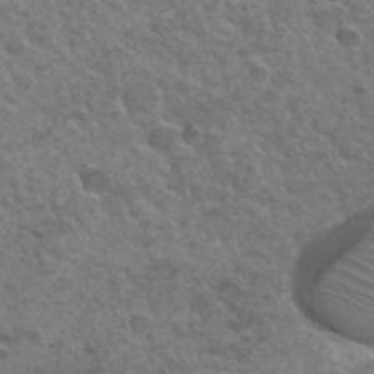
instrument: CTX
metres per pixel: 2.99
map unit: Hto
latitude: 35.1781
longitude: -50.2144
